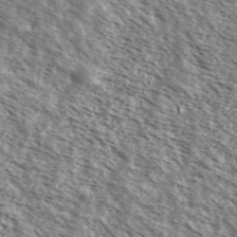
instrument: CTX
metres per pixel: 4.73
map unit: Ave
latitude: 38.1011
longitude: -110.3467
